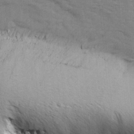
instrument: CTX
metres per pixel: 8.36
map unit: Ave
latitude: 14.4601
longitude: -105.0648
